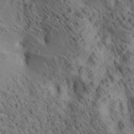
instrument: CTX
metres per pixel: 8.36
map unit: lAa
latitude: 19.4993
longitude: -140.2711
